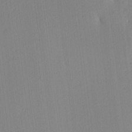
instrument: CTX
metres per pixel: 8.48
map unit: Ave
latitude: 3.4426
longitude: -114.2711
